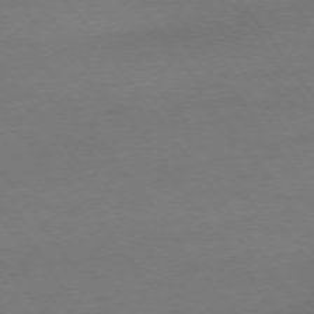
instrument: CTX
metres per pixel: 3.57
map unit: Ap
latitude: -74.2173
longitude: -72.4979
